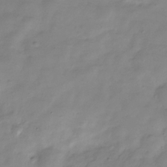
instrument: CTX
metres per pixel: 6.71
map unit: Hve
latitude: -32.2740
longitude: 90.9353
